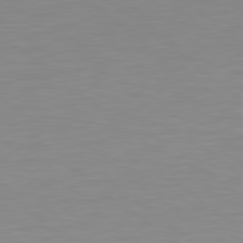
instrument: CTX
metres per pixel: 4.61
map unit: Hpe
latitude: 78.7813
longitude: -172.8002
